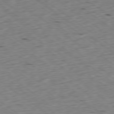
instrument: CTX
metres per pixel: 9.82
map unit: Ap
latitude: -78.8219
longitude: -79.4427
